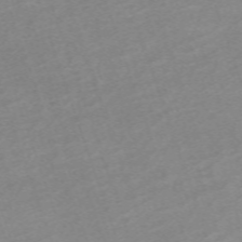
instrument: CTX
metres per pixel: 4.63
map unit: eHh
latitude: -64.4440
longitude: 50.4440
